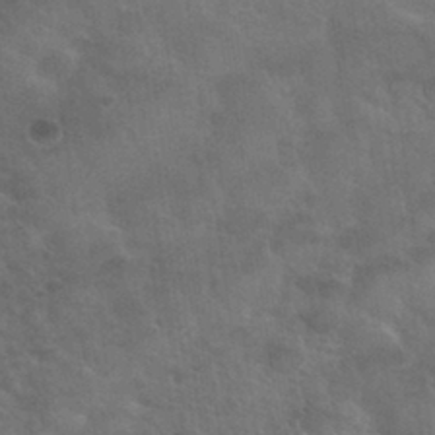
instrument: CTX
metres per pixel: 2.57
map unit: Nhu
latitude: 30.5735
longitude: -51.7260
